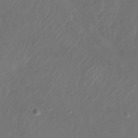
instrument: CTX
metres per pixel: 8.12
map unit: Nhu
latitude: -28.2740
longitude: -71.5749
